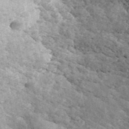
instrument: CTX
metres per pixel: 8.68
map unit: ANa
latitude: 44.9325
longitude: 38.6140
